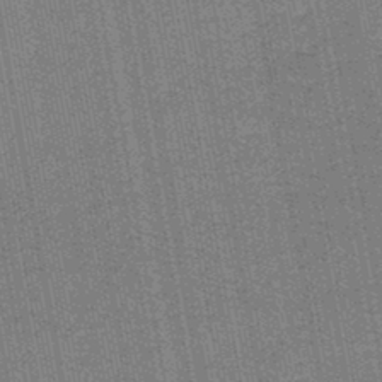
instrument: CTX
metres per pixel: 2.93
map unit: lHb
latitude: -44.6707
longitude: 58.0283
